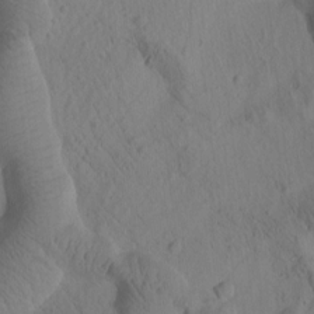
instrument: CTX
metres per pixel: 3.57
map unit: Htu
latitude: 0.9891
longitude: 176.1228
